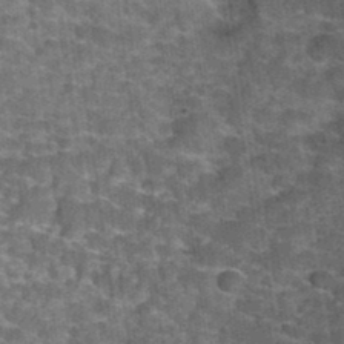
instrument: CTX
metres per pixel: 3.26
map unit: Hto
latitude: 34.7624
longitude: -53.1025
